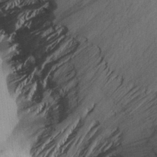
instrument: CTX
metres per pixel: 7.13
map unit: Aa
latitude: 26.4790
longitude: -143.6127
